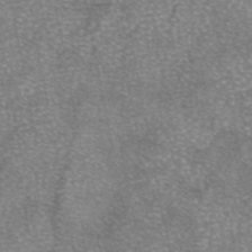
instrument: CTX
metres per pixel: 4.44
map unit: eAb
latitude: 46.1389
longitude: 105.1809
